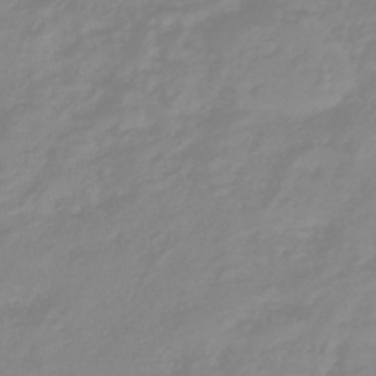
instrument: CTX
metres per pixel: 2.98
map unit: eHb
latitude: -45.5399
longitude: 82.6707
